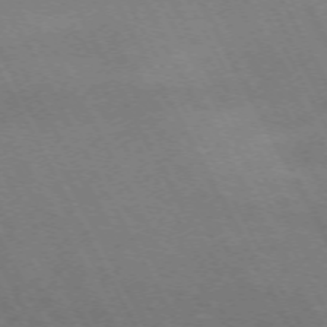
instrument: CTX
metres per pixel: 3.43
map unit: Hpe
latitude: -71.5021
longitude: 8.9731
